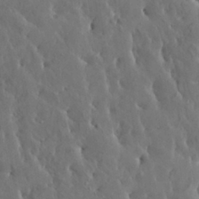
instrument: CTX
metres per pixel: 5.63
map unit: HNhu
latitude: 6.4034
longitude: -0.5734
